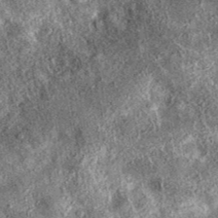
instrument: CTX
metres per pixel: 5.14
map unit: eAb
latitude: 37.9150
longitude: 106.8597
